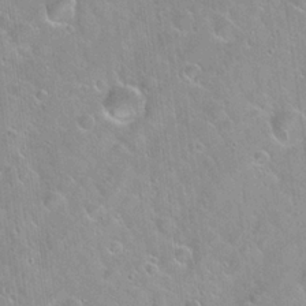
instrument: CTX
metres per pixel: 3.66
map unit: Hto
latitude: 20.9514
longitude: -53.7072
